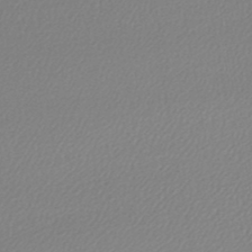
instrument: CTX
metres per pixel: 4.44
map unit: lHb
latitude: -44.4818
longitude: 65.0487
